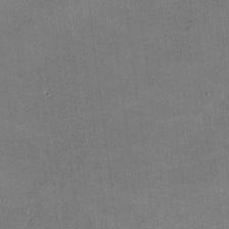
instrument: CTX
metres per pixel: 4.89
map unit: lHvf
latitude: -9.9178
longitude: -100.7057
